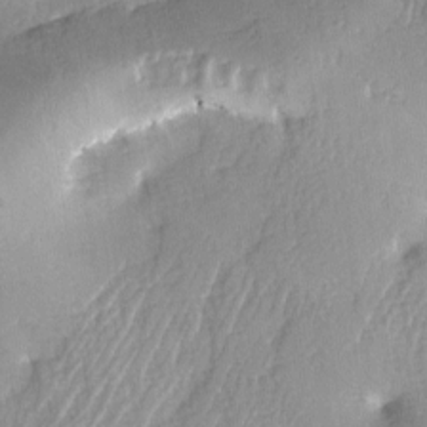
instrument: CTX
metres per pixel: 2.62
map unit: Ave
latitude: -6.3684
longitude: -119.9906
